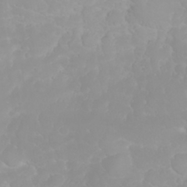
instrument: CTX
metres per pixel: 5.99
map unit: eHh
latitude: 31.8962
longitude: -64.4601
